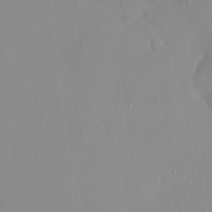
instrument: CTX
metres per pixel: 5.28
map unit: HNhu
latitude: 3.5560
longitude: 7.3509
